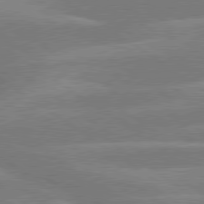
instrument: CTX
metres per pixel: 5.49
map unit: lApd
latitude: 79.6127
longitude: -122.0444
